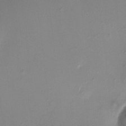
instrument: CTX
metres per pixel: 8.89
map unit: HNhu
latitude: 5.4804
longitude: 9.1431
